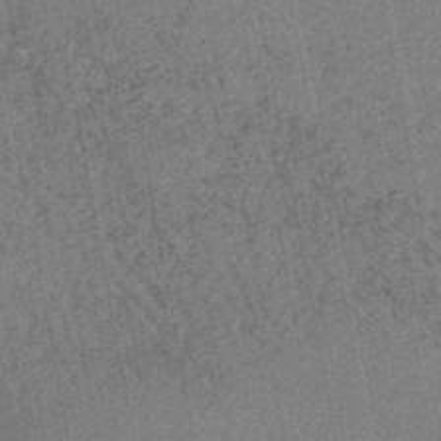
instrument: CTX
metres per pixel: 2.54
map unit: lHb
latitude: -46.2361
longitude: 68.5195
